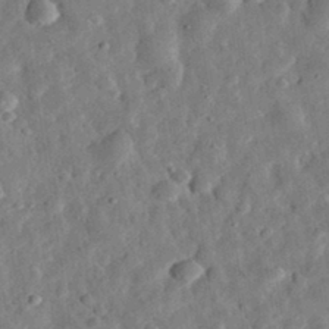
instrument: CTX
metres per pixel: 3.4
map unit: eHh
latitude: 32.3089
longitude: -76.4034
